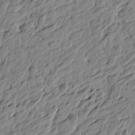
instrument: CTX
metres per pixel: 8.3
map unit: Htu
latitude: -4.3495
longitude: -178.9325
